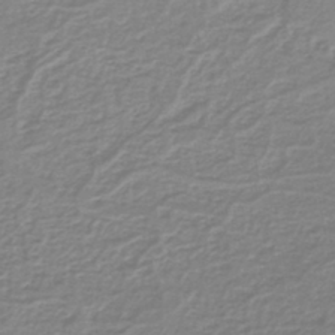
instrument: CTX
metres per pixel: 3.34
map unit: lHb
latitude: -41.7477
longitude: 62.3117
